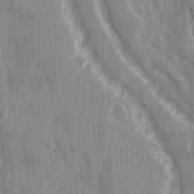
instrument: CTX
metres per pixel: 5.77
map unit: Ave
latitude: 22.0633
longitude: -134.1200
